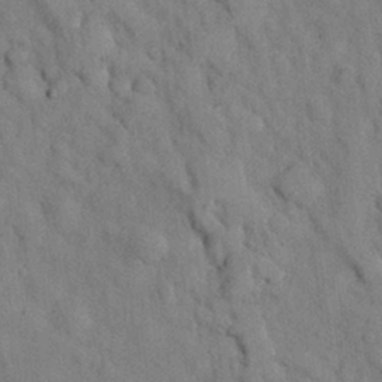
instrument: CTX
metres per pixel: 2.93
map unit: Nhu
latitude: 26.3467
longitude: -70.9702
